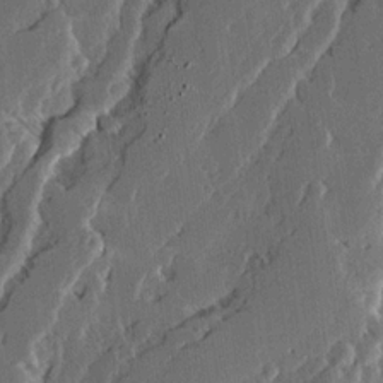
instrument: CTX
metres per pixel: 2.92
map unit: Ave
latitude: 14.9325
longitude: -137.3482
